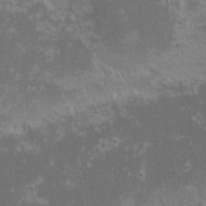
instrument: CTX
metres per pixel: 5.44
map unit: eHh
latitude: -1.0676
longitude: -85.4427
